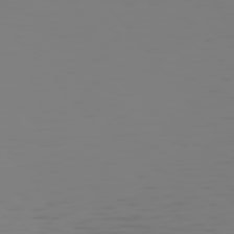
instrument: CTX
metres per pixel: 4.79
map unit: Hpe
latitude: 75.6127
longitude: -127.5749
